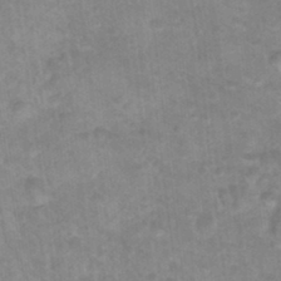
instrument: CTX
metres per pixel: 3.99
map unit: Hto
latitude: 16.7624
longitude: -35.0458
